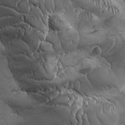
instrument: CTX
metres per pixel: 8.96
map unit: Ave
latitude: -7.3887
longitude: -121.8584
